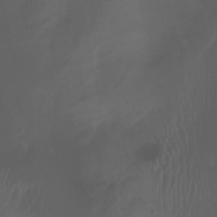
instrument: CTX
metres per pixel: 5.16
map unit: Aa
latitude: -7.9178
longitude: -77.4615
